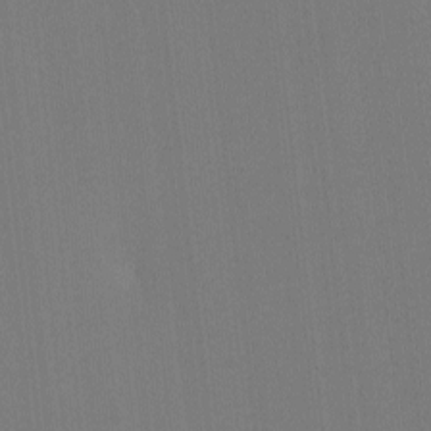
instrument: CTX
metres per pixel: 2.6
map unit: lHvf
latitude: -11.5966
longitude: -103.2915
